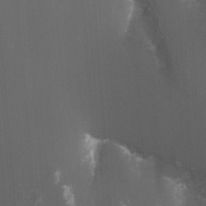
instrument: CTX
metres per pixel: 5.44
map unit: Nhu
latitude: -7.7855
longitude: -76.5356
